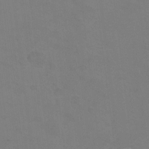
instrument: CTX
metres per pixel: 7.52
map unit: Ht
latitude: 1.0647
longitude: -33.5371
